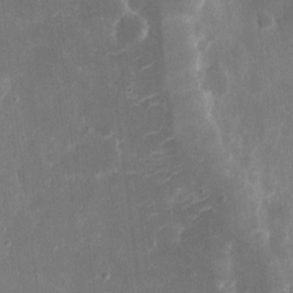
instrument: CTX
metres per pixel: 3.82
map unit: eHh
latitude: 8.0633
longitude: -69.1025
